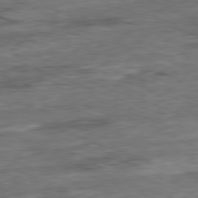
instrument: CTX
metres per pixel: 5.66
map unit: Ap
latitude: -81.9178
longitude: -85.3293
